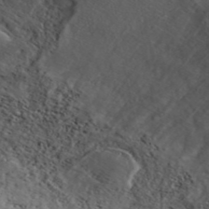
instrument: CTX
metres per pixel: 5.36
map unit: ANa
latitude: 42.8758
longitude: 54.8786
